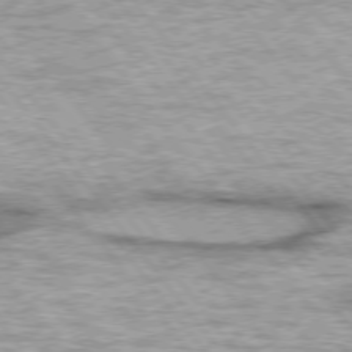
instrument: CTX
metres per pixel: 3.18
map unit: lApd
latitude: 75.0081
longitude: -48.9136
